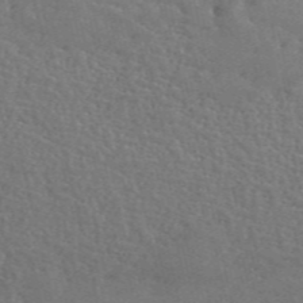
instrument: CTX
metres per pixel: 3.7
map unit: ANa
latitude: 48.9892
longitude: -79.1781
